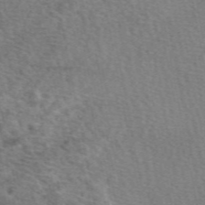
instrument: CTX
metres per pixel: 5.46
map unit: eAb
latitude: 50.7624
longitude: 115.4643
